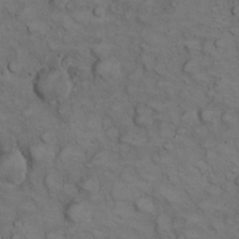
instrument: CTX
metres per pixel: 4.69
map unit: eHh
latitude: 22.7435
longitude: -60.2144
